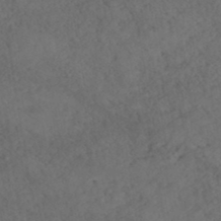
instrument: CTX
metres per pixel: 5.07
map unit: HNhu
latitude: -45.7289
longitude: 106.8597
